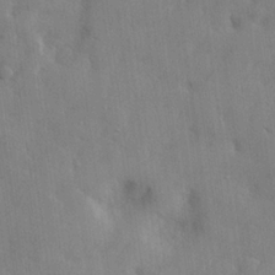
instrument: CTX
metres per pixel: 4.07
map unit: lHvf
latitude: 24.2711
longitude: 143.2753
